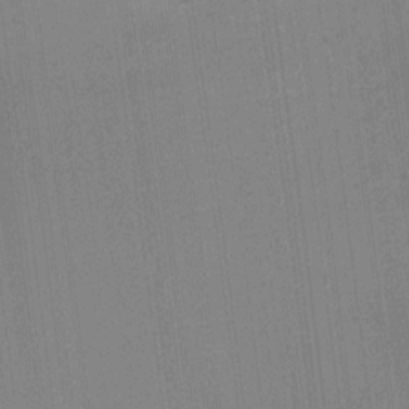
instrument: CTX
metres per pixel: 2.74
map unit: Ht
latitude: -6.1983
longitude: -27.3293
